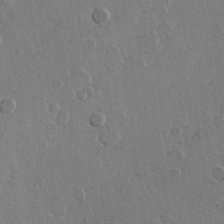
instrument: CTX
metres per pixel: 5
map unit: Hve
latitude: 22.2145
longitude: 148.0850
